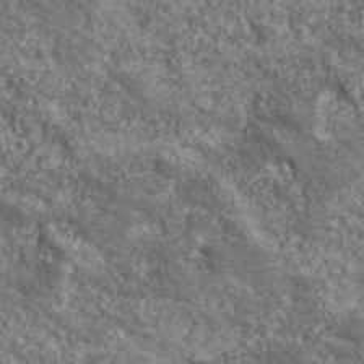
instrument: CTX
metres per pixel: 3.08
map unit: eHh
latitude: 43.4238
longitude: -88.7813
